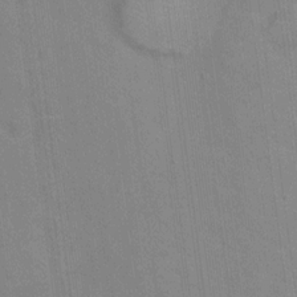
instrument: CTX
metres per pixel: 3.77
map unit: Nhu
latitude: 13.1781
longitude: -36.0633
